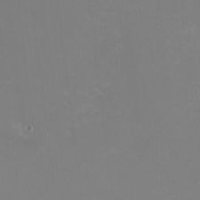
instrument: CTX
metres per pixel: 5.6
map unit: HNhu
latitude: -1.0109
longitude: -5.0647
